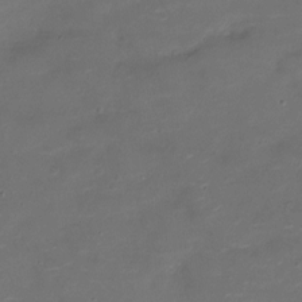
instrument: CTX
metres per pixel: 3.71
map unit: Nve
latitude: -20.8974
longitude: 104.2550
